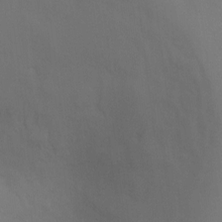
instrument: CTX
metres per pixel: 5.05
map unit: Ht
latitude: -5.2376
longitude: -25.0458
